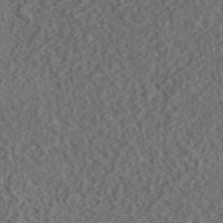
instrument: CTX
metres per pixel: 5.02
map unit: eAb
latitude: 43.9339
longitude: 116.5006
